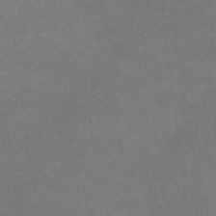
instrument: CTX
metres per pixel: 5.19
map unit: lHvf
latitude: -11.1998
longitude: -103.0458
